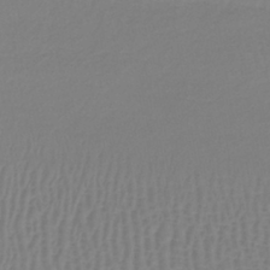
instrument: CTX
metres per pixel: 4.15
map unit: lHb
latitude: -40.9919
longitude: 61.1431
